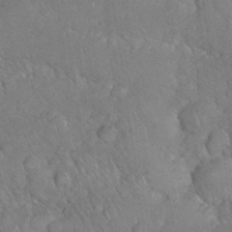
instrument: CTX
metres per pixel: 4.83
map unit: Nhu
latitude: 27.0648
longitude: -65.6694
